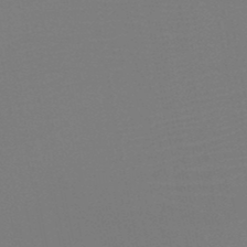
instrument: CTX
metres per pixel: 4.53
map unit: HNb
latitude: -47.0486
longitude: -42.8380
